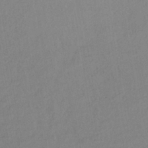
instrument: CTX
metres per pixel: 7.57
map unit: lHb
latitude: -38.1984
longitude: 69.0297
